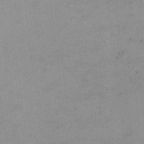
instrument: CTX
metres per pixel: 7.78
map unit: eHh
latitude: -1.9367
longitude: -79.6316
